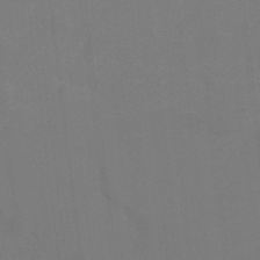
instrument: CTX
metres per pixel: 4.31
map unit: Ht
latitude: 2.4034
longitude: -33.8016
